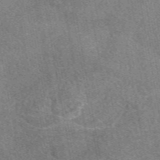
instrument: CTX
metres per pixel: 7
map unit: eAb
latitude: 48.6679
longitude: 122.3873
